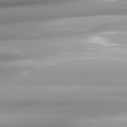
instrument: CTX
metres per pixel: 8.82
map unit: lApd
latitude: 81.9339
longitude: -147.0837
